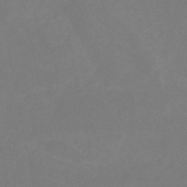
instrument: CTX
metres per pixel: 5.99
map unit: eHb
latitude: -30.8030
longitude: 66.4629
